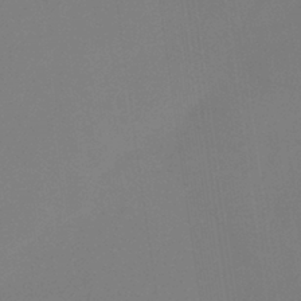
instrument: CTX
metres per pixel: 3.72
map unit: HNb
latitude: -36.9541
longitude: 54.5763
